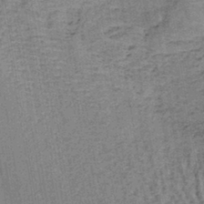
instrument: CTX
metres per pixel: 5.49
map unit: lHb
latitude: -40.6329
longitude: 57.7100
